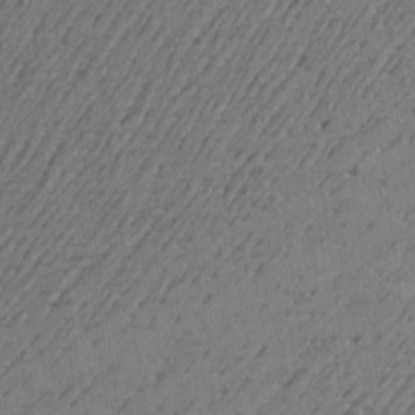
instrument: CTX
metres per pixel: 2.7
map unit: Aa
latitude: 22.4412
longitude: -144.4223
